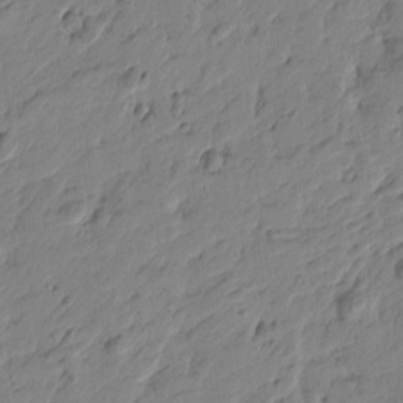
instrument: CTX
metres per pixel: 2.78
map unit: Htu
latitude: -3.7477
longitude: -178.4790
